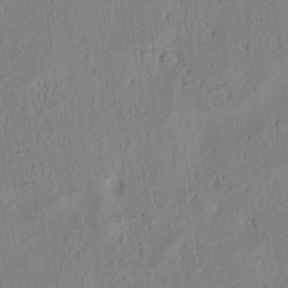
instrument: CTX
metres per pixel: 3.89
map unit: lAa
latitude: 5.7827
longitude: -114.5545
